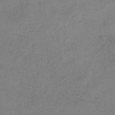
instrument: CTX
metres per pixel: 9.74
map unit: HNb
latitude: -33.8989
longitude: 57.1998
